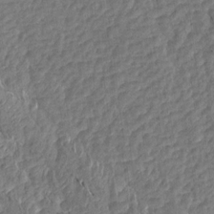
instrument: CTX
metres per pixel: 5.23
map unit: Aa
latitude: 15.5560
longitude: -146.1389
